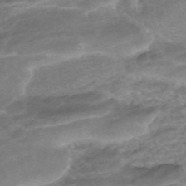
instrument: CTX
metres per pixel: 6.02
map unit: ANa
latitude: -42.0472
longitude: 104.2928
